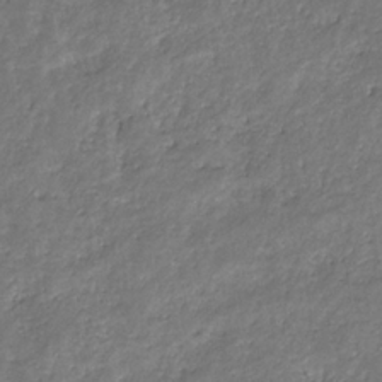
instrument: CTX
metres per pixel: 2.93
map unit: eHb
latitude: -29.9178
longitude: 69.4076
